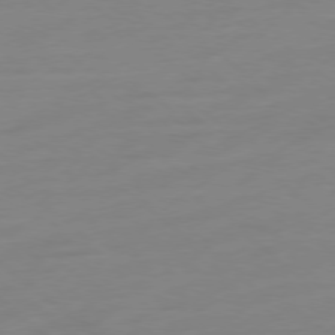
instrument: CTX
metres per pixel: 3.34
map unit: Ap
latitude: -78.3684
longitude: -98.7813
